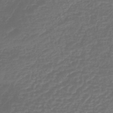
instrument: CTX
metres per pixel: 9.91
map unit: lHb
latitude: -43.3887
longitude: 81.5777
